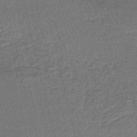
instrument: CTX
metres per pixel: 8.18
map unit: lHb
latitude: -43.9745
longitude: 55.9556
